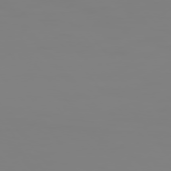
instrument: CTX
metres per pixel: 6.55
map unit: Hpe
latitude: 75.6316
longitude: -127.6505
